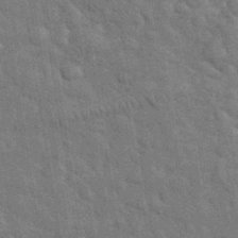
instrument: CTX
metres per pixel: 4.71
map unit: eHh
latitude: 36.9325
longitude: -65.8016
